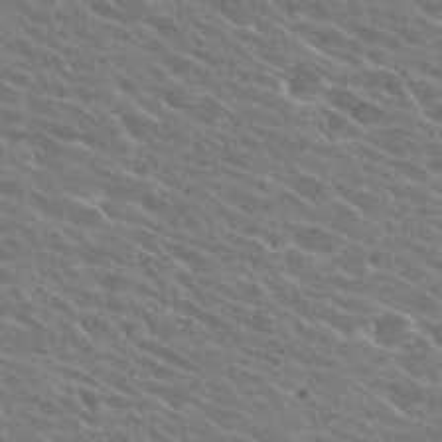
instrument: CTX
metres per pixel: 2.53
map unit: Hto
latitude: 25.6504
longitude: -41.4048
